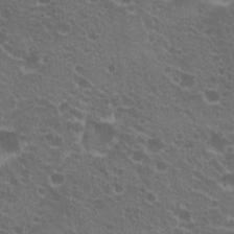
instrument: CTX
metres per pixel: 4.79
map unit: Hto
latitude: 20.6680
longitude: -34.1011
